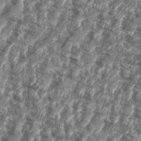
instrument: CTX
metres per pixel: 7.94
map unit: eHh
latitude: 35.5749
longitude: -136.7624
